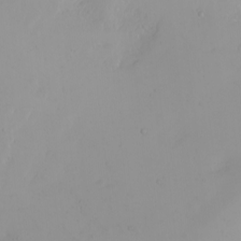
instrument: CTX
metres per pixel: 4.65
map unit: Nhu
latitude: -4.8975
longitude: -81.2159
